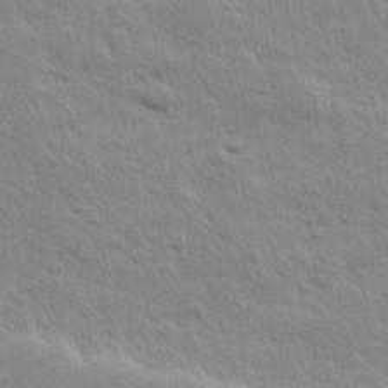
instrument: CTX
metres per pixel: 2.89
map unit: Hve
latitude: 24.7057
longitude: 144.5196
